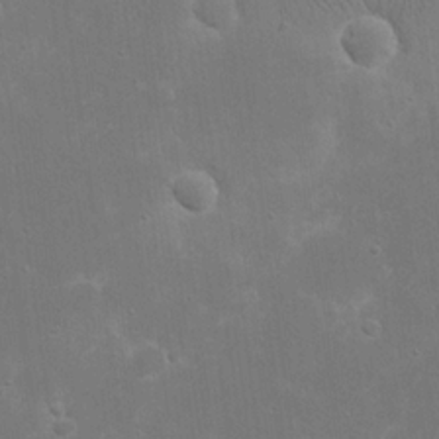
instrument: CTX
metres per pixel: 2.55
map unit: eHh
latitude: 20.2901
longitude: -69.4616
